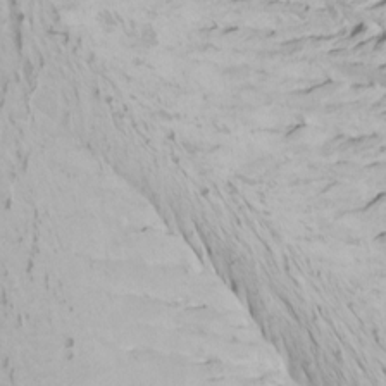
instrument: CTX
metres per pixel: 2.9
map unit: Htu
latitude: -6.9541
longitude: -68.8380
